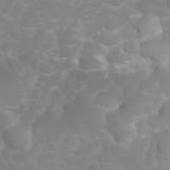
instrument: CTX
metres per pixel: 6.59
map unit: eHh
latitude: 31.0270
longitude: -65.3293
